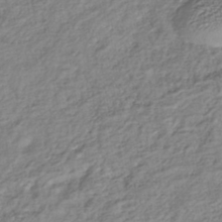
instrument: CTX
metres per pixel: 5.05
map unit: lHb
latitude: -41.8989
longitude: 75.0487
